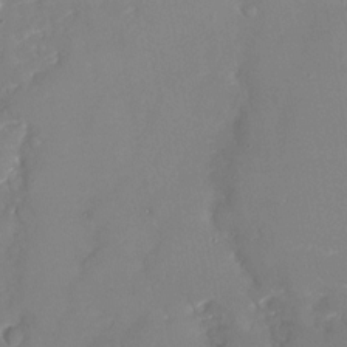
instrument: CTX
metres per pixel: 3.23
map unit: Nhu
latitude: -23.2565
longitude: -73.2537
